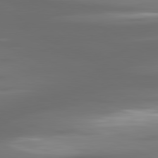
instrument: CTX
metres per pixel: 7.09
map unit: lApd
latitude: 80.9703
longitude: -139.4993
